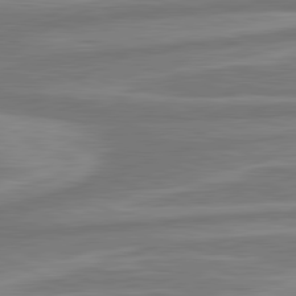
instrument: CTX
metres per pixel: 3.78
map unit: lApd
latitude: 81.5182
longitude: -175.0647
